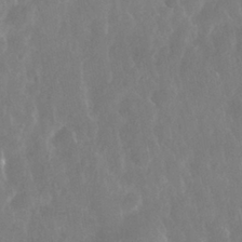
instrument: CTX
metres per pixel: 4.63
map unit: Nhu
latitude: 28.0255
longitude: -63.6316
